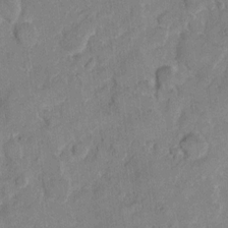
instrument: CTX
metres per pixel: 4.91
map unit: eHh
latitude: 10.3845
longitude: -64.6679
